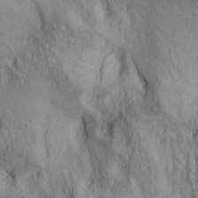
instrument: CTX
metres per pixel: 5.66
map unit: lAa
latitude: 4.9136
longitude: -114.1010
